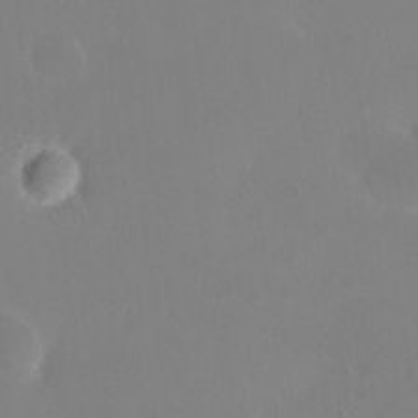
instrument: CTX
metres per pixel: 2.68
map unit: eHh
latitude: 23.7638
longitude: -65.9906
